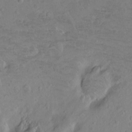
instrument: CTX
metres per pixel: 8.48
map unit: Ht
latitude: -8.1039
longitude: -36.5357
